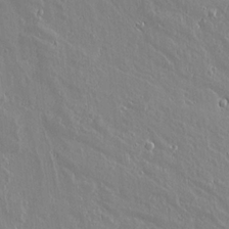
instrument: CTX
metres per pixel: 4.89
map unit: lAvf
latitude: 17.2726
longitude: -126.7624
